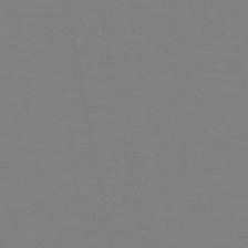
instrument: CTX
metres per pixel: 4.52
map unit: HNb
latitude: -46.6518
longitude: -43.2537
